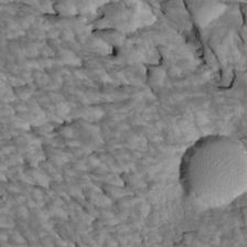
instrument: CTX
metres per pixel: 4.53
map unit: Htu
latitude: 1.7260
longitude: 143.8611
